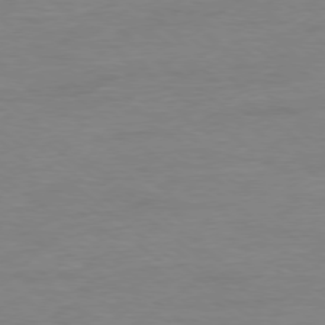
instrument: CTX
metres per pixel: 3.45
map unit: Ap
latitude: -78.5573
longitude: -89.4427
